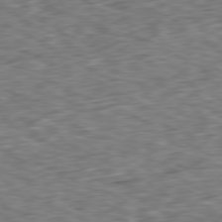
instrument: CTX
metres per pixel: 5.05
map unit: Ap
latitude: -80.7652
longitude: -73.5183
